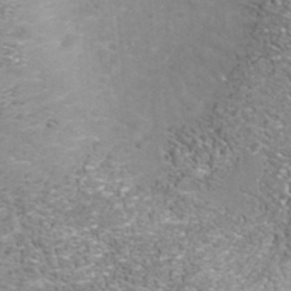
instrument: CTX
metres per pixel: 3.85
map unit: Nhu
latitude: -41.1242
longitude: -85.0836
